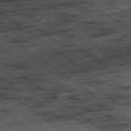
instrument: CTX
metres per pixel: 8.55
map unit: Hpe
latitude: -79.1242
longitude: 7.5210
